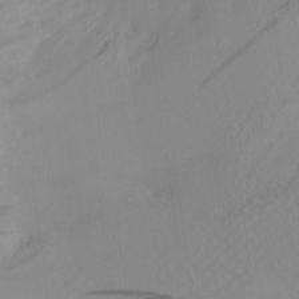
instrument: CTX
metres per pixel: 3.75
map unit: Aa
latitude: 20.3845
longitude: -145.5938
